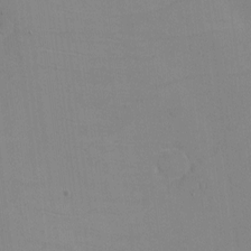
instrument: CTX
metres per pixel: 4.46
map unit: eHh
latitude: -6.1605
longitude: -80.2900
